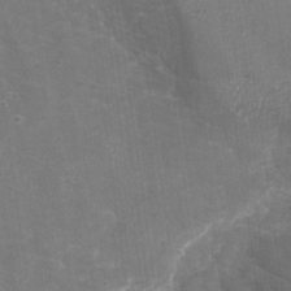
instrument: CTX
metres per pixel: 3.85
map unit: Nhu
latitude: -28.1795
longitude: -59.1592
